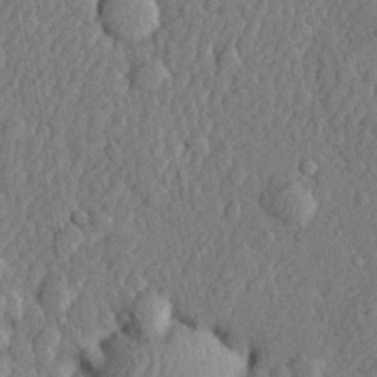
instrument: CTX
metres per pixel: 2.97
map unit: lHvf
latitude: 22.0822
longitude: 143.6910
